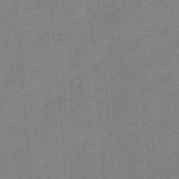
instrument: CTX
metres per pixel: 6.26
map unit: eHb
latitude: -44.5007
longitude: 87.5210
